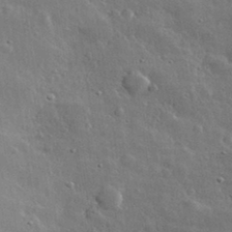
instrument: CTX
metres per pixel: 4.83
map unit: lHvf
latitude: 32.9325
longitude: -90.4979
